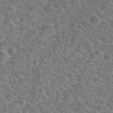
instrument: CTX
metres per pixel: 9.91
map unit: Hto
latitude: 23.7638
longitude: -45.8205
